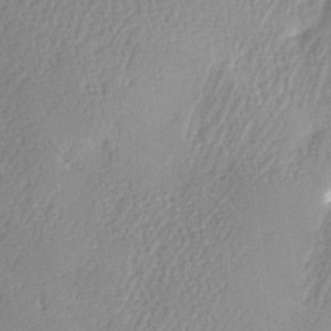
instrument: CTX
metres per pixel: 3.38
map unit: Ave
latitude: -6.4440
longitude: -120.0255
